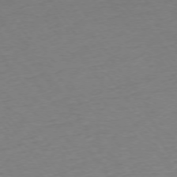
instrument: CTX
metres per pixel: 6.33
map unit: Ap
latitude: -75.1998
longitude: -84.9892
